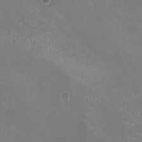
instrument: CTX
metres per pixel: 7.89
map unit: HNhu
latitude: 0.6679
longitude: -3.0458
